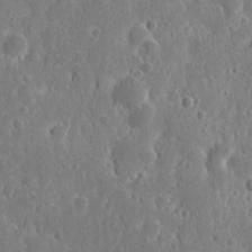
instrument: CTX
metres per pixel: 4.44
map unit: eHh
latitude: 12.9514
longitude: -73.2915
